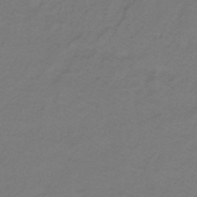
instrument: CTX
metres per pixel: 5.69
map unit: lHb
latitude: -35.5966
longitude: 70.6708
